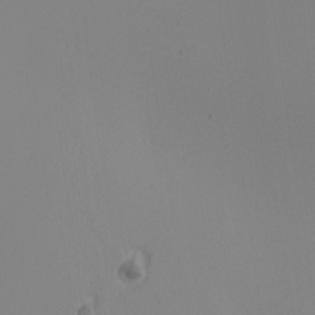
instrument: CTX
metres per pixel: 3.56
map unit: Nhu
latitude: -6.1228
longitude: -95.0837
